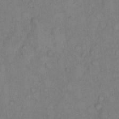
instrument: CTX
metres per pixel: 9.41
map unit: Hto
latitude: 9.6883
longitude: -58.6868
